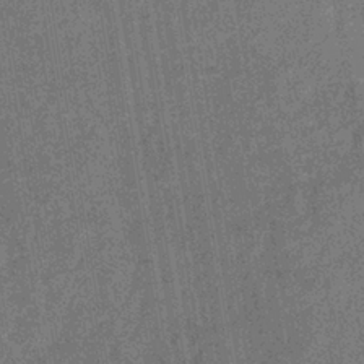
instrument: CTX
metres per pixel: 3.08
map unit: eHb
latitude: -34.8219
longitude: 80.6897
